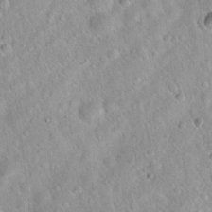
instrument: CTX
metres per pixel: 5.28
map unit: Hto
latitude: 21.1403
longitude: -53.1214
